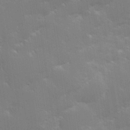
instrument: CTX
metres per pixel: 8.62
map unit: Hve
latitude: 31.2159
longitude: 149.4833
